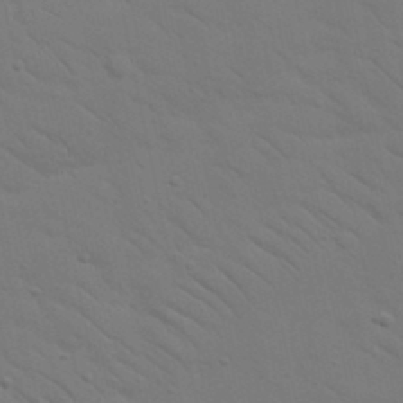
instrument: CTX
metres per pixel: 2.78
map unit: Nhu
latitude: 23.8016
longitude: -73.7072
